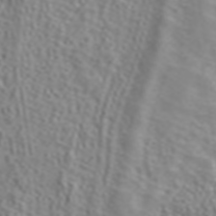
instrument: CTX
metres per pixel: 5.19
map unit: ANa
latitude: 40.0822
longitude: 24.2361
